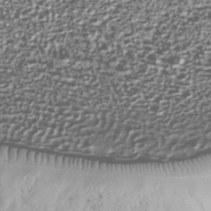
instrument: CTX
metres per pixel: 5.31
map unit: Nhu
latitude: -38.8219
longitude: -83.2159
